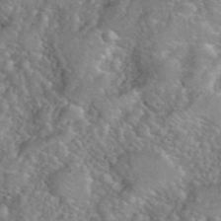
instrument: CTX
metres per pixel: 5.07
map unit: eHh
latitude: 39.9150
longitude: -58.7813
